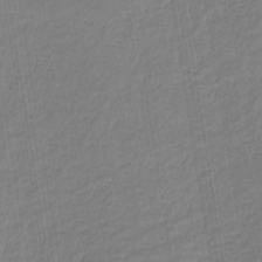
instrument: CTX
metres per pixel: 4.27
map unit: HNb
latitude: -36.8786
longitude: 57.5588
